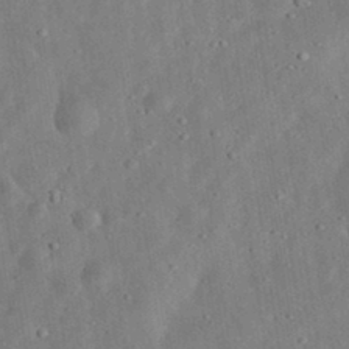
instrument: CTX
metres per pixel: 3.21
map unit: eHh
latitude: 33.3293
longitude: -75.8772
